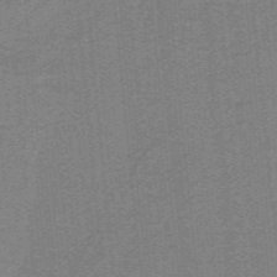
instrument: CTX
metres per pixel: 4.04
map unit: lHb
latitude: -39.5399
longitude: 53.8611
